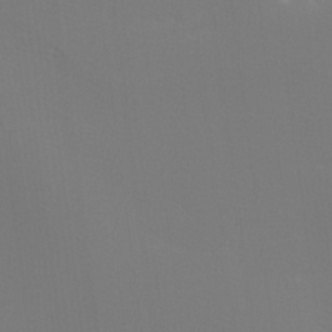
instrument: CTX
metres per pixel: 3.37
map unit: lHvf
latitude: 24.9891
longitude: 141.0297
